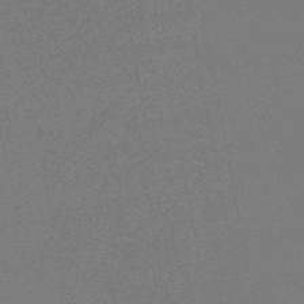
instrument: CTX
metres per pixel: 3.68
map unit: lHb
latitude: -48.8786
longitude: 82.7463
